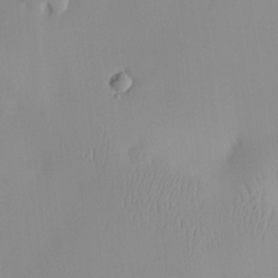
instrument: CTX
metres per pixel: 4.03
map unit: HNhu
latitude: -4.8219
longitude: 15.5588
